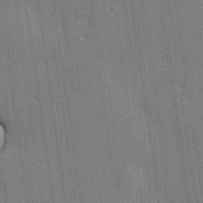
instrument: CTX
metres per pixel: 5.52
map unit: lHvf
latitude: 20.3845
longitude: 141.7666
